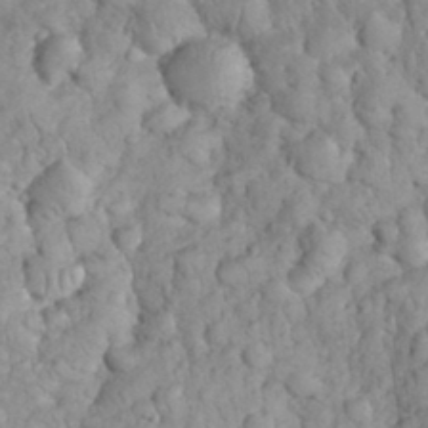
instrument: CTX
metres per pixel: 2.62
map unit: eHh
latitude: 33.2915
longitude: -65.1403
